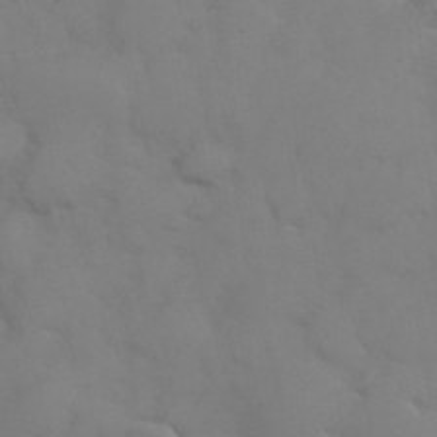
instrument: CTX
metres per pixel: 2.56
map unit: eHh
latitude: 38.4601
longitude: -67.5560
